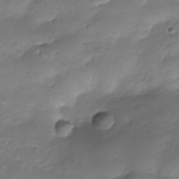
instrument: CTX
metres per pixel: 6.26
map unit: Nhe
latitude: -34.4440
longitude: -146.2712
